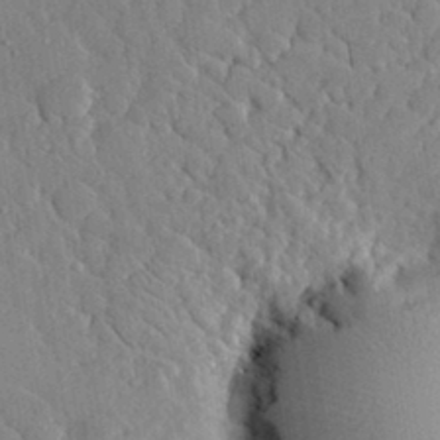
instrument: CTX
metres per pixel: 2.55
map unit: lHvf
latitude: 33.5182
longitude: -91.9339
